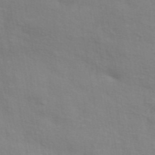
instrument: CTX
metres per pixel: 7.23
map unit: ANa
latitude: 42.3845
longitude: 54.5385
